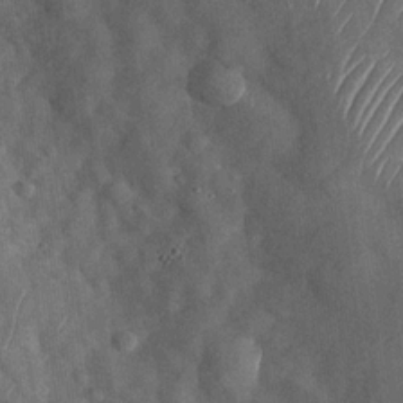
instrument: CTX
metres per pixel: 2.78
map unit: Nhu
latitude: -29.1242
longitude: -58.6302
